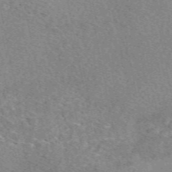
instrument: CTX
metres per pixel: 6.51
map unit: eAb
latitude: 49.7261
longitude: 109.4643
